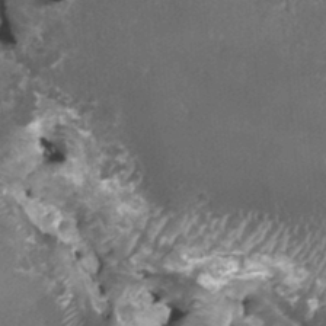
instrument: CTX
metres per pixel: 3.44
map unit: HNhu
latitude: 2.4223
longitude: 5.8422
